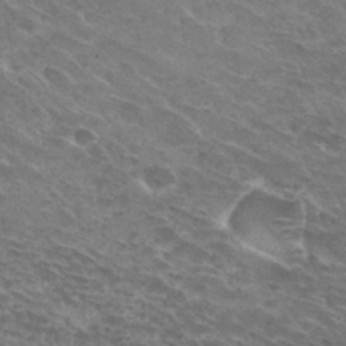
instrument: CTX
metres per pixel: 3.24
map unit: Hto
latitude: 30.3468
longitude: -44.1200
